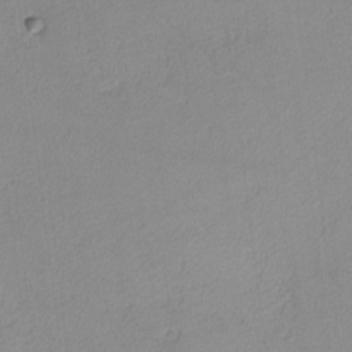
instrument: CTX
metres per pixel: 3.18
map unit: lHvf
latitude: -13.4266
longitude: -102.5546
